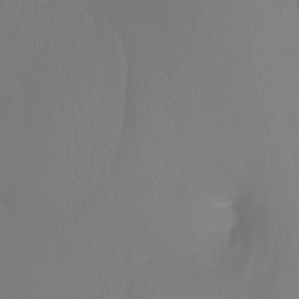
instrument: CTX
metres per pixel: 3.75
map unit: Ht
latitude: -7.4643
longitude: -31.1592
